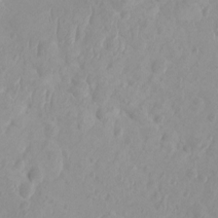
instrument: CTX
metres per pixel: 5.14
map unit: HNhu
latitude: -1.8045
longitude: 10.4440
